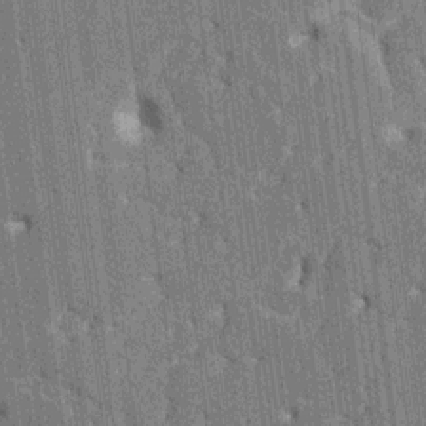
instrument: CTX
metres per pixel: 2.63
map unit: HNhu
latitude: 6.4790
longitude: -5.8961
